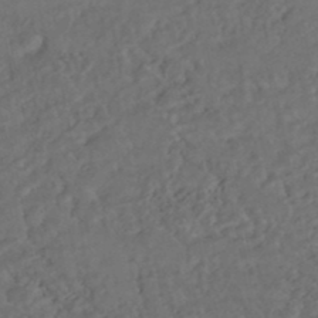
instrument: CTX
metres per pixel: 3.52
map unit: Nhe
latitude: -48.8786
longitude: -172.9324
